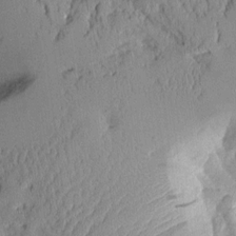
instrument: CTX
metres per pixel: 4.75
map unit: Aa
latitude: 10.6869
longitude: -128.4223
